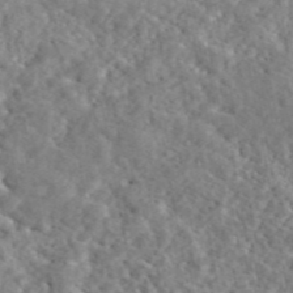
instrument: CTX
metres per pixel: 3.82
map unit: eAb
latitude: 45.7827
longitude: 128.2740
